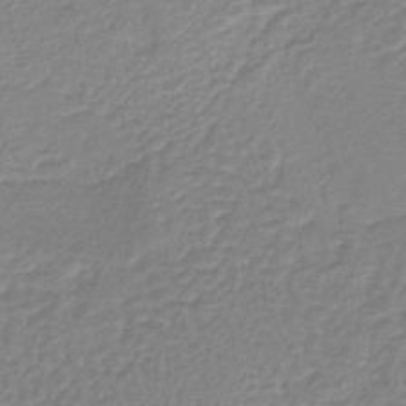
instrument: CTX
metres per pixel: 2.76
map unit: lHb
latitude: -40.1606
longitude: 63.2187
